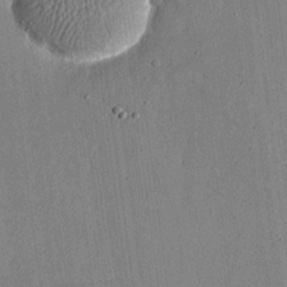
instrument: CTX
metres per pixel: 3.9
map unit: eHh
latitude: 18.5923
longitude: -69.8961
